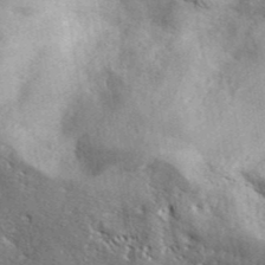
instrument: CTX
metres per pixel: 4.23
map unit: lHvf
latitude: 42.4979
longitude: -88.9892
